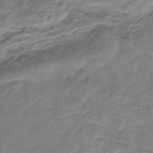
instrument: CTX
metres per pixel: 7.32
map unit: HNb
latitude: -34.5007
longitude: 58.0849
